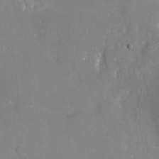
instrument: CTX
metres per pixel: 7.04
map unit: Nhu
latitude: -29.8422
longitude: -64.4601
